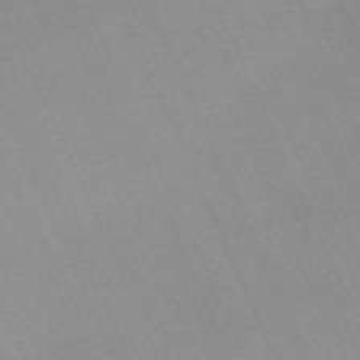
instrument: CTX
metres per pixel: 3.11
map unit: Nhu
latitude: -67.4643
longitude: 39.3510
